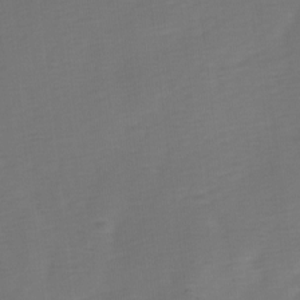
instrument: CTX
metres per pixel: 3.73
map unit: Ave
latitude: 0.6679
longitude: -113.3104
